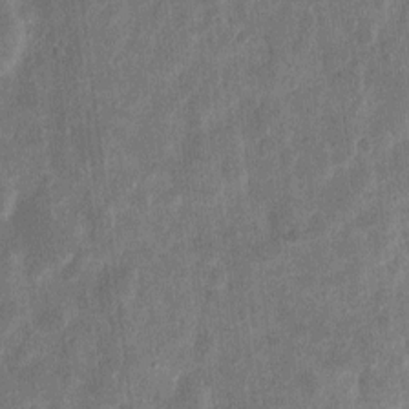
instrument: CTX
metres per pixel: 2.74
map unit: eHh
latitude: 6.5357
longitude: -71.1781
